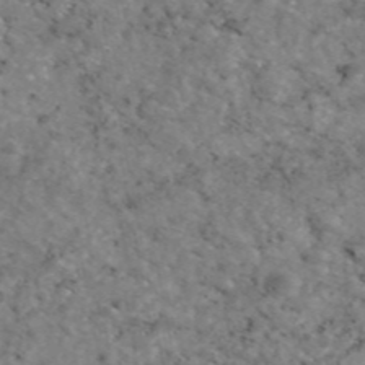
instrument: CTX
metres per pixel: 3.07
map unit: eAb
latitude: 46.4034
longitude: 117.2375
